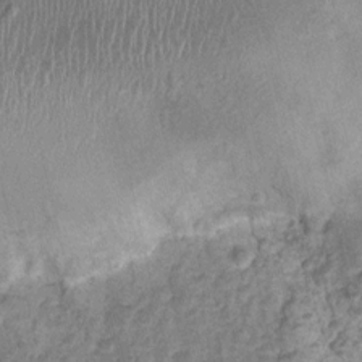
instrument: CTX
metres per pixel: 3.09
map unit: Nhu
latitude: 2.4790
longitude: -16.1388
